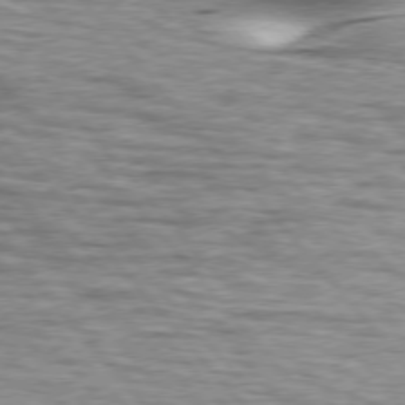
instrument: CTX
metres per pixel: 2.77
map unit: lApd
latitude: 76.1577
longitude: -60.6301
